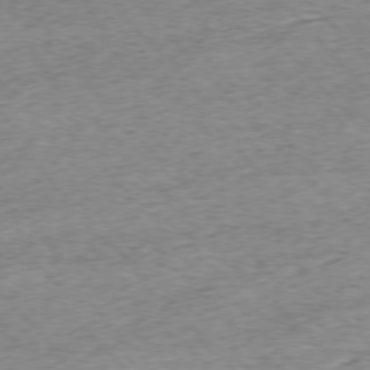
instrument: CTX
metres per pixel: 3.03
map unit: Ap
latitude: -76.4818
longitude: -97.2537
